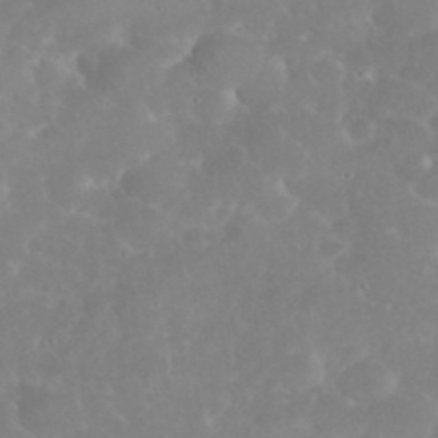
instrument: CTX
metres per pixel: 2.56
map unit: eHh
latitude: 35.4993
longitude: -63.1781
